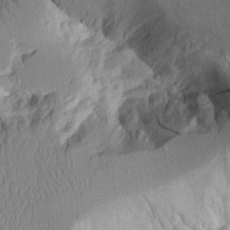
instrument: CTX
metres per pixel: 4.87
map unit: Aa
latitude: 11.0836
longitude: -127.4804
